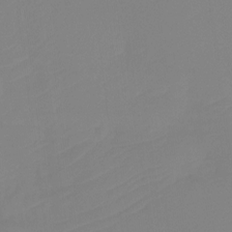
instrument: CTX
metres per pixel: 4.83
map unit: Htu
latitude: -13.7478
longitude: -49.9717
